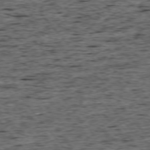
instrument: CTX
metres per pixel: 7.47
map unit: Ap
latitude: -75.5966
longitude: -92.5168
